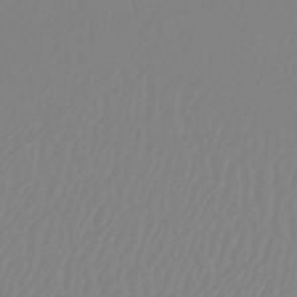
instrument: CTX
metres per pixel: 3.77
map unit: eHb
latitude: -49.6344
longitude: 85.4265
